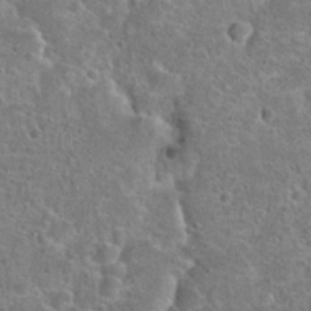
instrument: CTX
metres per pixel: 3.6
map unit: Hto
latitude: 23.5560
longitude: -48.2334
